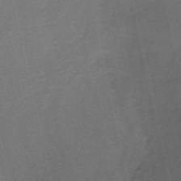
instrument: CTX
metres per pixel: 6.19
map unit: HNb
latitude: -52.3306
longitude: -48.4412
